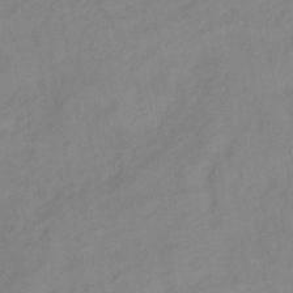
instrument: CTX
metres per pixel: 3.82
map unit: lHb
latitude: -36.7841
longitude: 72.3873
